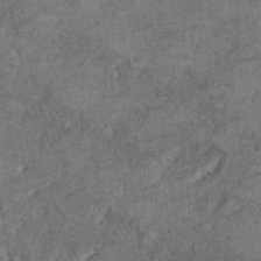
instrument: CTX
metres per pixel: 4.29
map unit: Hto
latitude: 9.2348
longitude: -36.2144
